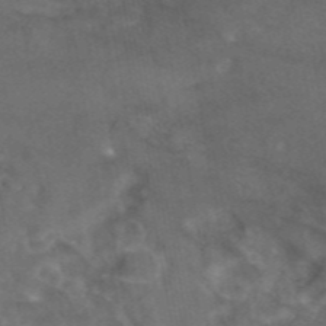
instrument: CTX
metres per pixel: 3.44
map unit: eAb
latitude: 45.4615
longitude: 115.5210
